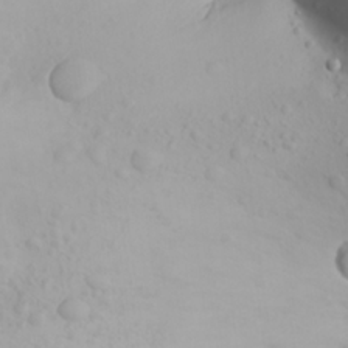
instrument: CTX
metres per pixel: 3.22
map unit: Aa
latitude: 23.5560
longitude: -146.0822
